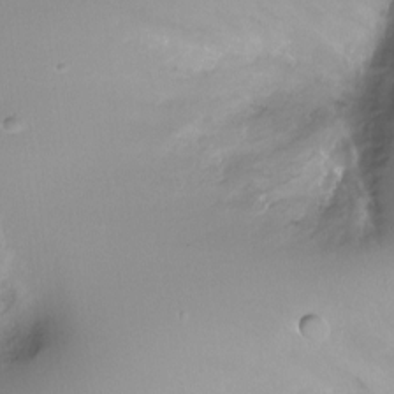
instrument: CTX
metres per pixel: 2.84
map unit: Ht
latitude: -11.8800
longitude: -45.4993
